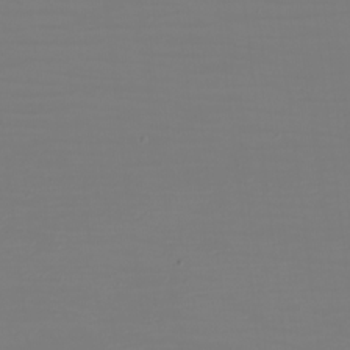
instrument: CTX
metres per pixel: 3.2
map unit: eHh
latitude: -5.9556
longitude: -83.8016
